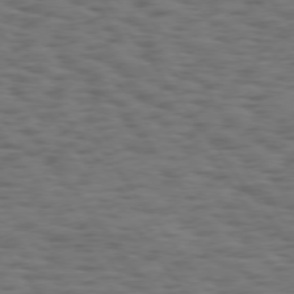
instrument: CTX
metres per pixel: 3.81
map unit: Hpe
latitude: 74.6491
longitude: -133.1025
